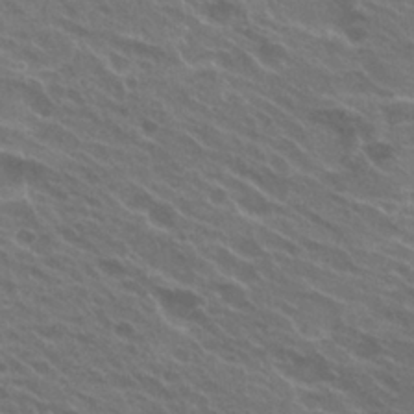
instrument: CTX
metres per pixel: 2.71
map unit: Hto
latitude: 24.6301
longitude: -38.2900
